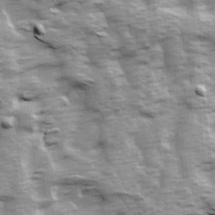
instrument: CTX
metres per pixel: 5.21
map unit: Ave
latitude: 13.9150
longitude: -104.3090
